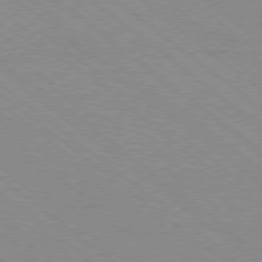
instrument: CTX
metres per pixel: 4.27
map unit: Ap
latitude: -78.8597
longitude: -64.9325
